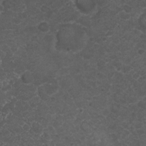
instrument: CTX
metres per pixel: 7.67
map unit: Nhu
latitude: 2.1955
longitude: -15.4238
